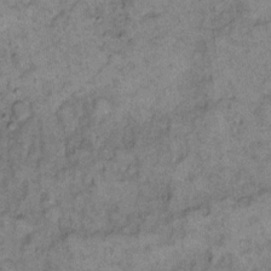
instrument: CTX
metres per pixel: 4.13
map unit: eHh
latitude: 11.7828
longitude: -63.9906
